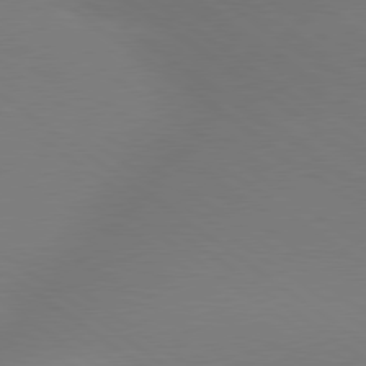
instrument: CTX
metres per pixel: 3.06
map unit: lApd
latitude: 79.2726
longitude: -151.2348
